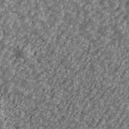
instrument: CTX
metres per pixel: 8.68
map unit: Ave
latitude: 40.7246
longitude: -111.7072
